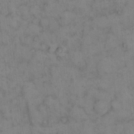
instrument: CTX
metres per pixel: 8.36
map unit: eHh
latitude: 14.1200
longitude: -63.7828
